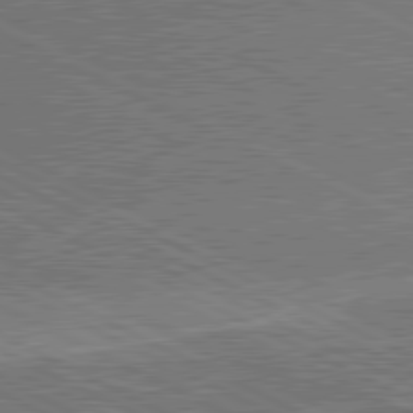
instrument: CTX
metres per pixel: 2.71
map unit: lApd
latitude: 80.8002
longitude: 140.5574
